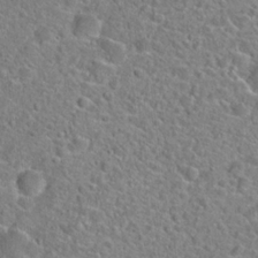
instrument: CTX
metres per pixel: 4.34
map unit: Hto
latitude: 22.5168
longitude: -46.1767
